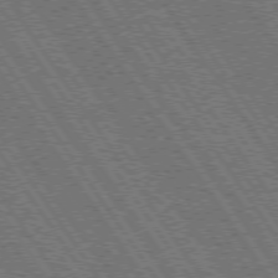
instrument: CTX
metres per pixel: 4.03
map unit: Hpe
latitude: 73.6883
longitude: -141.7638
